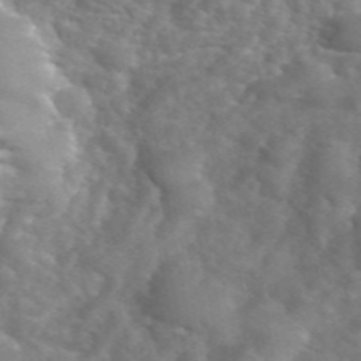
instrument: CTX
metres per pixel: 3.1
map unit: eHh
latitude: 40.5734
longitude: -57.1025
